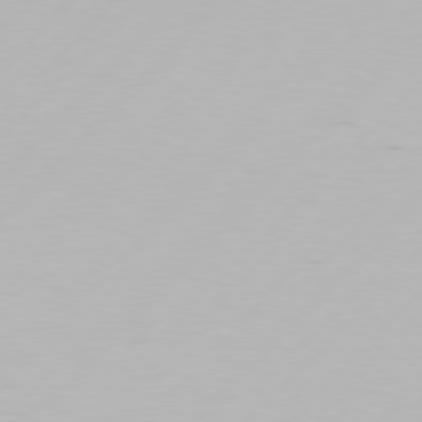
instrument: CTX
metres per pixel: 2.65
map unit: Hpe
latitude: 76.6112
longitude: -127.8395
